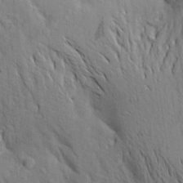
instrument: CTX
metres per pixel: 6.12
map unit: Aa
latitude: 20.3090
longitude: -149.8205
